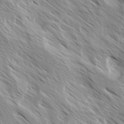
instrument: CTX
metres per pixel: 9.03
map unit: Ave
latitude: -1.4833
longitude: -112.5357
